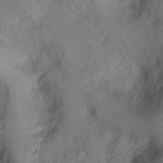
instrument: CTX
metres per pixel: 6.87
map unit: Ht
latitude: 0.8002
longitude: -13.7072
